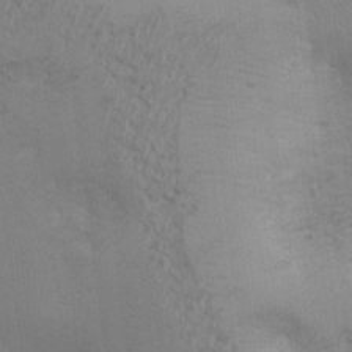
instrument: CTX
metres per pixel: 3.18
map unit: Ave
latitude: -7.2754
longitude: -121.0459
